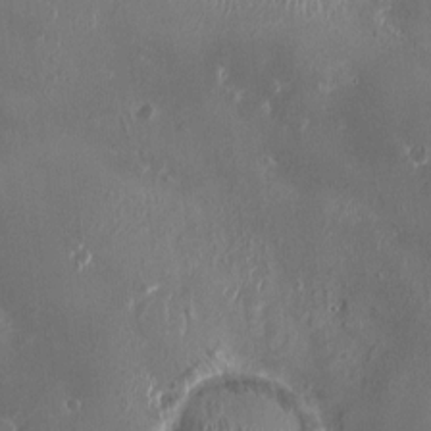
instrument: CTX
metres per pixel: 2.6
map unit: HNhu
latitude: 2.0255
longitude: 6.3117
